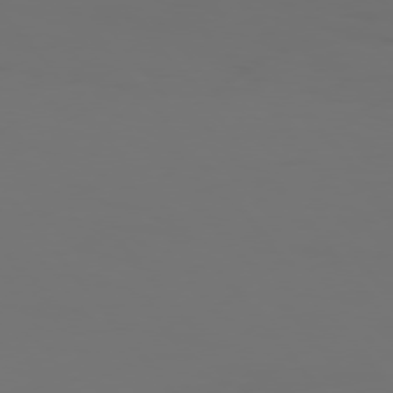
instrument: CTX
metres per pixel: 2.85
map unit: Hpe
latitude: 76.0255
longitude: -138.9703
